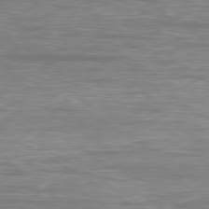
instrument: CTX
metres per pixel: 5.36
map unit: Ap
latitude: -80.3684
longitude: -60.7435
